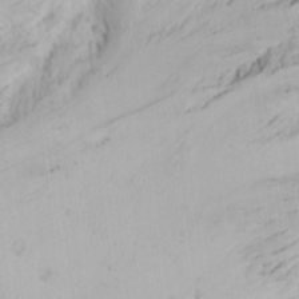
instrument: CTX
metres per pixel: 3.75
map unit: Ave
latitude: 22.4790
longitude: -137.2348
